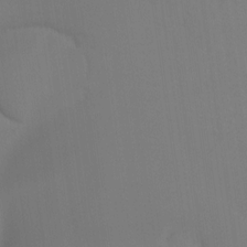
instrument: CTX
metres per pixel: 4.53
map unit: Ht
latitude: -15.4077
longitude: -51.5182
